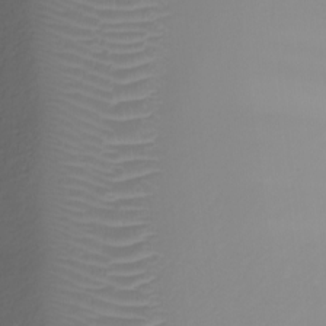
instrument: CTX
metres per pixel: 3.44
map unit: Nhu
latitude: -8.5763
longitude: -83.7260
